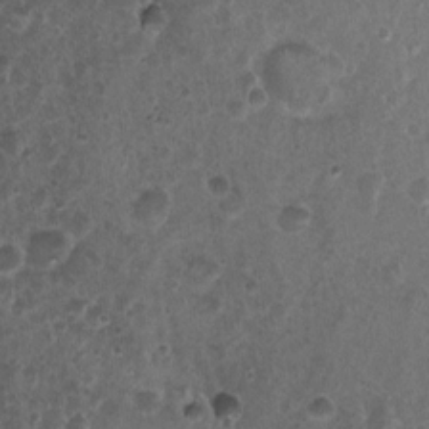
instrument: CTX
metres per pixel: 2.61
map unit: Nhu
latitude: 3.4993
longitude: -14.6113
